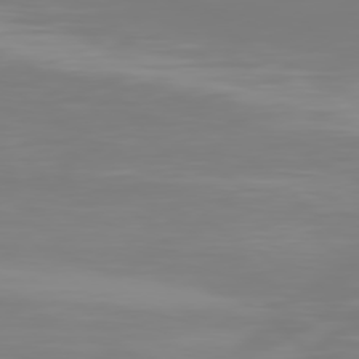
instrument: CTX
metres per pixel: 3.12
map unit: Hpe
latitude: 77.1592
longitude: -136.5546
